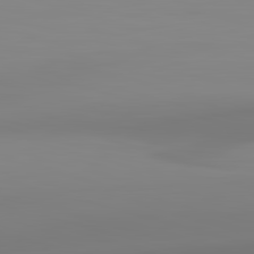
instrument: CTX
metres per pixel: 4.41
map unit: lApd
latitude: 83.0836
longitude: -135.1781
